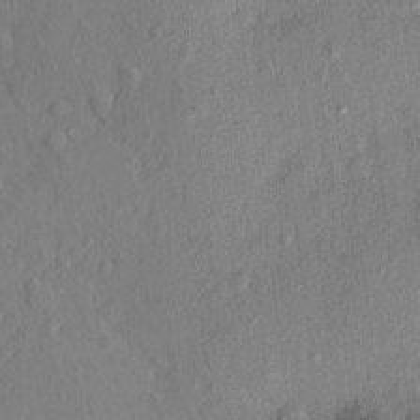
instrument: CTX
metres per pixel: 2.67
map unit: eHh
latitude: 4.2145
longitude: -74.8569
